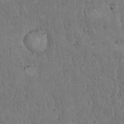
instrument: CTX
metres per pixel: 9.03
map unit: eHh
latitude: 18.1389
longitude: -62.0822
